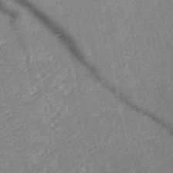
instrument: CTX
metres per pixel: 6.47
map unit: HNb
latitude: -50.3495
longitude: -47.4805
